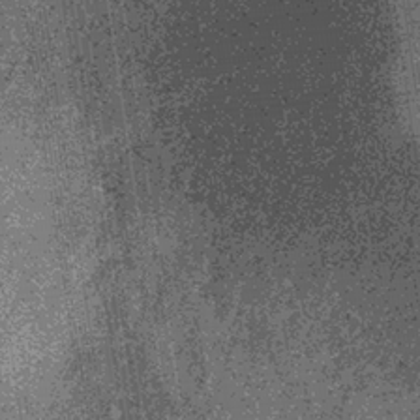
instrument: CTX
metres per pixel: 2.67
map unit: lHb
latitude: -36.5951
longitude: 67.5211
